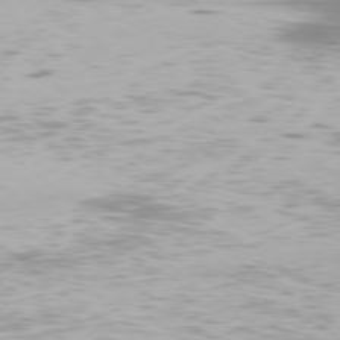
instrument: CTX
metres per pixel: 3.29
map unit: Ap
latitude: -78.5762
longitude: -93.5182
